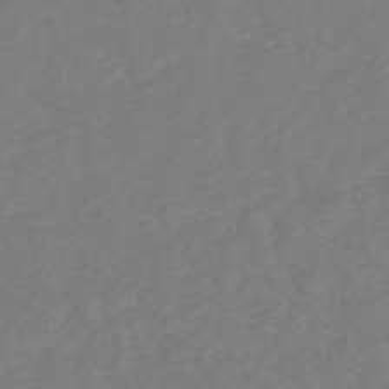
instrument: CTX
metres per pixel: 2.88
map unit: lHb
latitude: -31.1620
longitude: 64.7652
